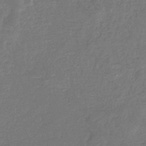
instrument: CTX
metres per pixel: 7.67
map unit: eHb
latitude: -34.4251
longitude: 75.8801
